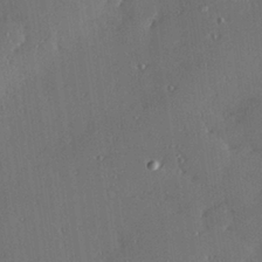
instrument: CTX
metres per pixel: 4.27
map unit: Hve
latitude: 27.4238
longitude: -91.3293
